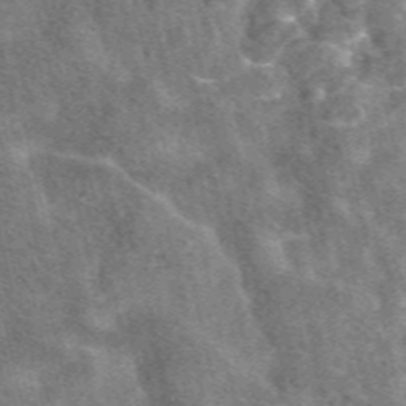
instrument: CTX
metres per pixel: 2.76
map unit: eAb
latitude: 47.3104
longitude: 119.1242
